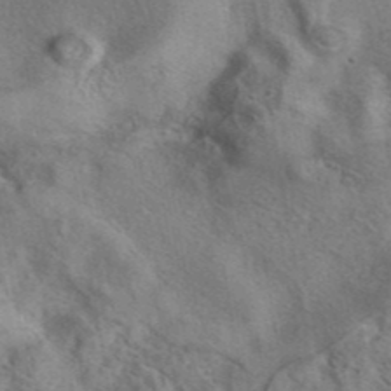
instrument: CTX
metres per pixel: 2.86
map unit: eAb
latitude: 41.2348
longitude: 107.3888
